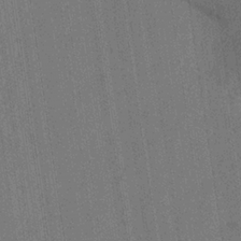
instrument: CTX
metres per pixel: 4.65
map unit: eHb
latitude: -34.5385
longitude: 73.5588
